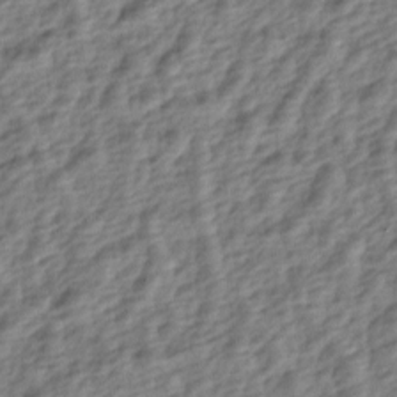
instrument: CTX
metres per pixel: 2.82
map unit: lAa
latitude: -4.6329
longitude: -122.7813
